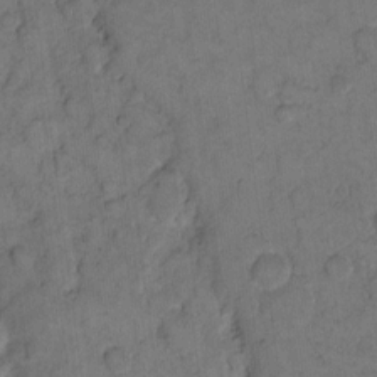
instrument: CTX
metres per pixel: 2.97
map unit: eHh
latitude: 12.5546
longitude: -65.7261
